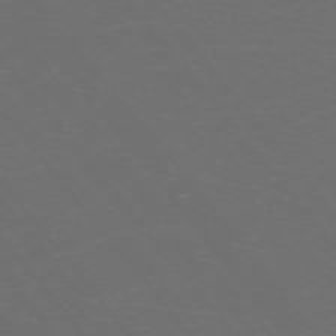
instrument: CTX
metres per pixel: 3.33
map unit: Ap
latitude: -74.9353
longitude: -77.4237
